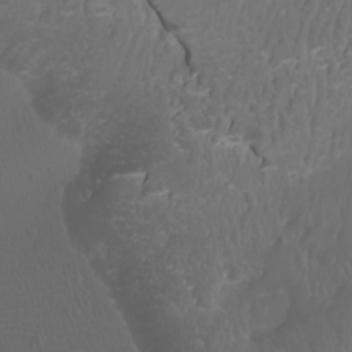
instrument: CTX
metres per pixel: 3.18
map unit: Htu
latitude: -5.7477
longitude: -73.6883
